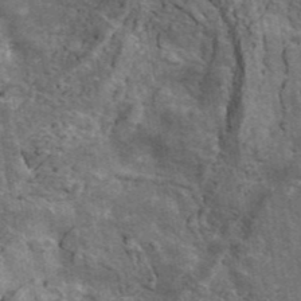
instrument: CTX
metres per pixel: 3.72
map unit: ANa
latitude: 42.6680
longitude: 16.4251
